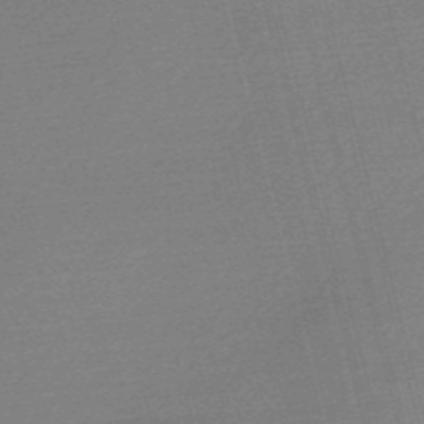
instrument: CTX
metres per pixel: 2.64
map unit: Nve
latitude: -56.7274
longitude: 63.2376
